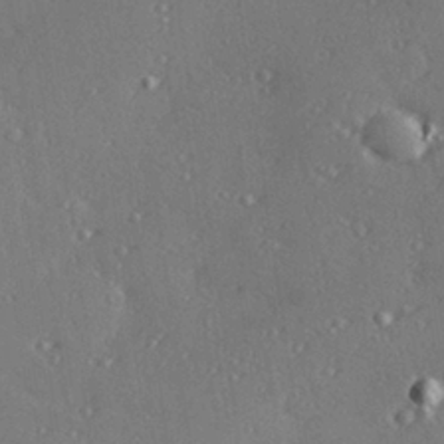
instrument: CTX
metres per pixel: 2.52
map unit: Hve
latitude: 27.6316
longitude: -92.3278
